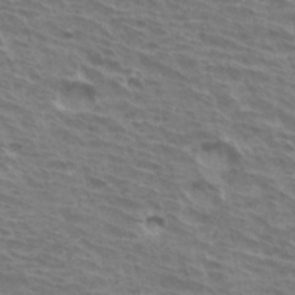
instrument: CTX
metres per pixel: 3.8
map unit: Hto
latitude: 32.8380
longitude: -41.3481
